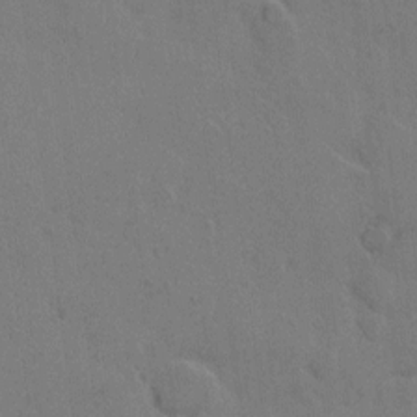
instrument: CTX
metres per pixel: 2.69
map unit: Hto
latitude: 6.6679
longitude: -62.9325
